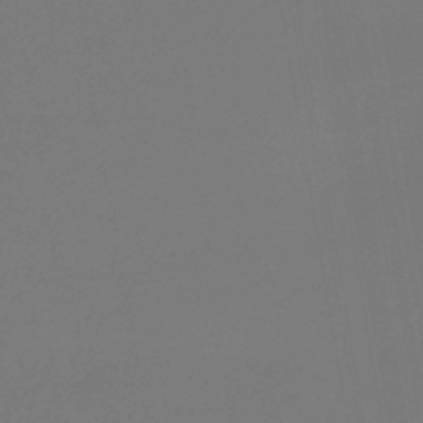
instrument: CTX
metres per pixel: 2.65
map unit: lHb
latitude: -43.1620
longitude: 59.5210
